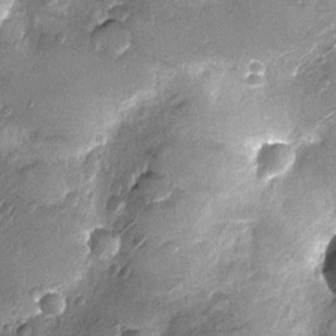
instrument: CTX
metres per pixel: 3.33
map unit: Nhu
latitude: -13.3321
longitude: -23.0269
